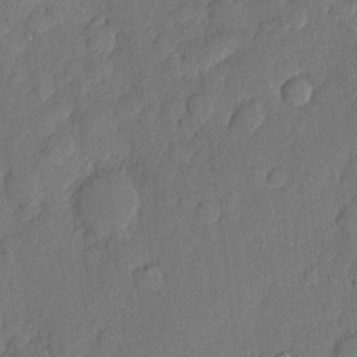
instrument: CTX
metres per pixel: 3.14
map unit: eHh
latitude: 5.2537
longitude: -74.9703
